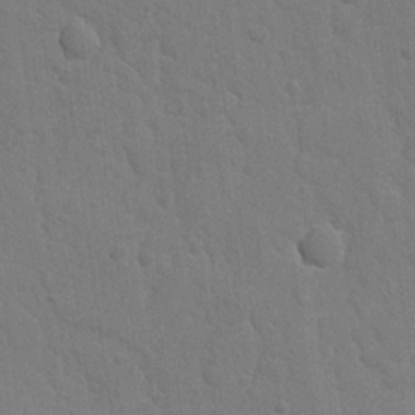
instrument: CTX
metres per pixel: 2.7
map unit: lAvf
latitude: -9.1053
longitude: -120.0633
